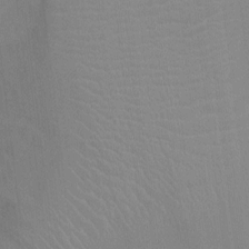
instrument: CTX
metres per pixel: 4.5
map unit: Ht
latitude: -3.5777
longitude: -17.5938
